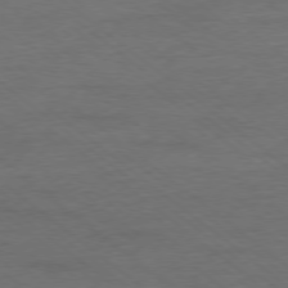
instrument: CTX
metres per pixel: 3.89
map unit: Ap
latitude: -78.5384
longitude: -92.6301
